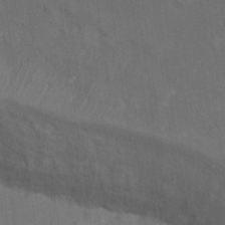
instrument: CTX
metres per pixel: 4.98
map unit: Nhu
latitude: 10.1200
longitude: -25.7638
